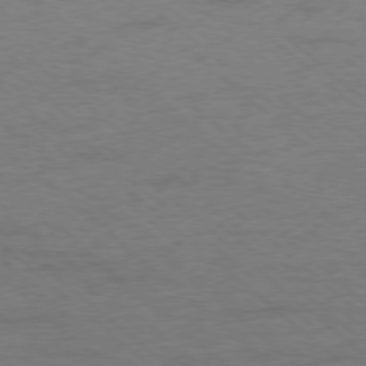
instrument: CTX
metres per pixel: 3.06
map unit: Ap
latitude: -78.2928
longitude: -85.7450
